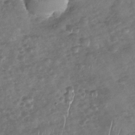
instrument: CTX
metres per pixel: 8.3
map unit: Nhu
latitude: -30.6329
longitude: -60.7435
